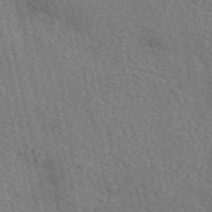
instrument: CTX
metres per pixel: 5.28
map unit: eAb
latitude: 51.2914
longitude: 113.9745
